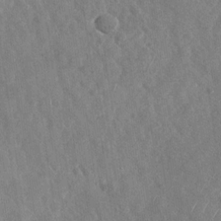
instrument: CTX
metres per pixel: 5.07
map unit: Nhu
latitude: -29.8045
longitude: -59.4993
